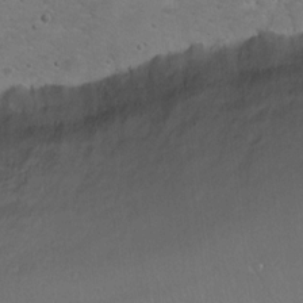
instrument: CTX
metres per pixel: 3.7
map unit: Hto
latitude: 15.8206
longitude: -37.3293
